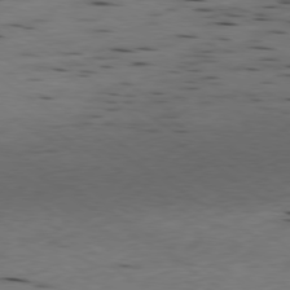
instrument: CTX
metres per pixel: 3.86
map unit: Ap
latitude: -79.5777
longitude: -100.7435
